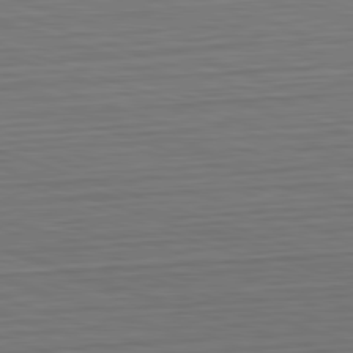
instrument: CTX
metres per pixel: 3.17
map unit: Hpe
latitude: -82.6140
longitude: 14.3873
